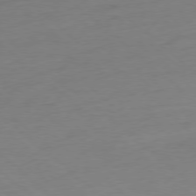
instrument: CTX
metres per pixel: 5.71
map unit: Ap
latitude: -78.3495
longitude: -78.9136
